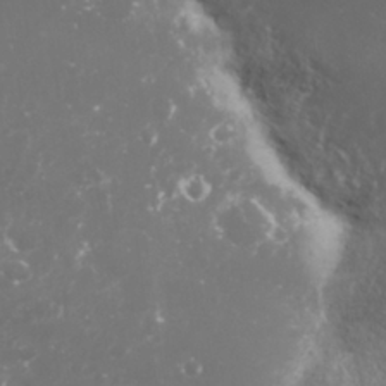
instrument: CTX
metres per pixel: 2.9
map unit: Nhu
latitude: 26.9136
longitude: -60.3845
